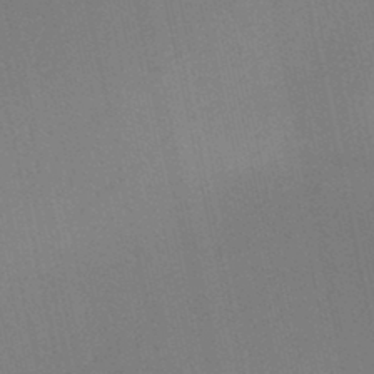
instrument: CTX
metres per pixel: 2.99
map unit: HNb
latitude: -46.3495
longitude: -41.7449
